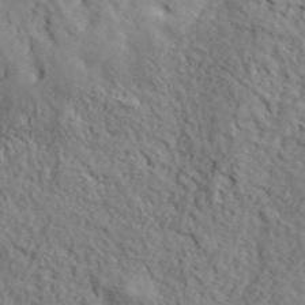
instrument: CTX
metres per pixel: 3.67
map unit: lHvf
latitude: 38.3467
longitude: -87.4804
